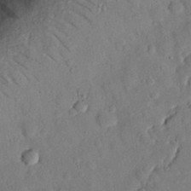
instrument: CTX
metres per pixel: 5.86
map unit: eHh
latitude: 26.7246
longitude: -80.9514
